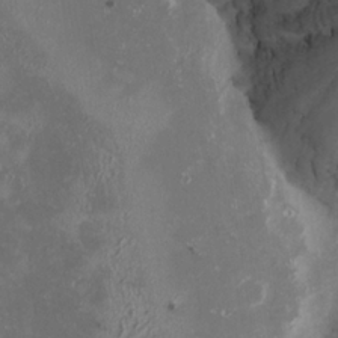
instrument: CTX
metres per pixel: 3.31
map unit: Nhu
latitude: -0.8786
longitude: -78.4790
